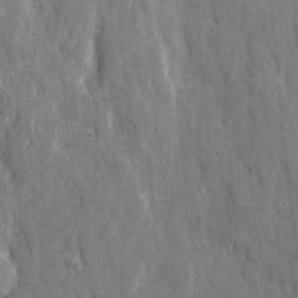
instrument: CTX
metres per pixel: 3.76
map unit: Ave
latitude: 22.8002
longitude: -134.0633
